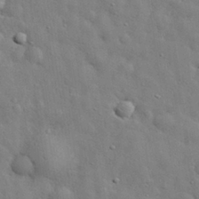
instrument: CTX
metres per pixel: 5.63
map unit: eHh
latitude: 29.7827
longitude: -76.0255
